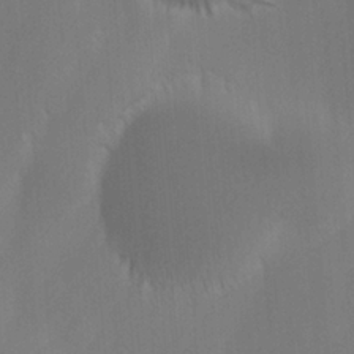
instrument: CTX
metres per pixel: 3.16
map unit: Ave
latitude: -0.7275
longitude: -113.0836
